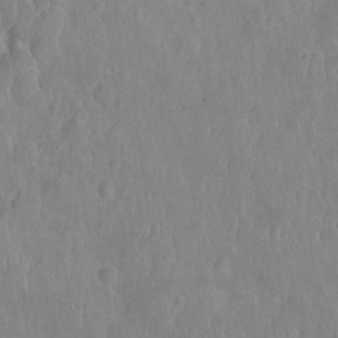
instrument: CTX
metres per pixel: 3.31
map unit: Ht
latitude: -9.5021
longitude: -21.5371
